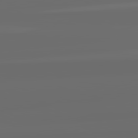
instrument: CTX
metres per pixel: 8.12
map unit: lApd
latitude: 82.3467
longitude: -165.4804
